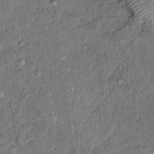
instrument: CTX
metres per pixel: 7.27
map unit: Hto
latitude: 10.8191
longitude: -37.5371
